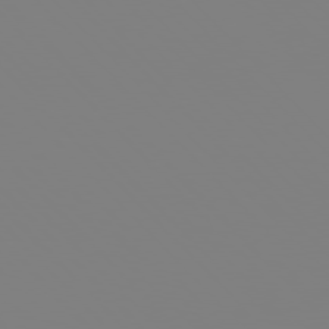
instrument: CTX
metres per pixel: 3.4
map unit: Hpe
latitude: 77.1403
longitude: -161.4426
